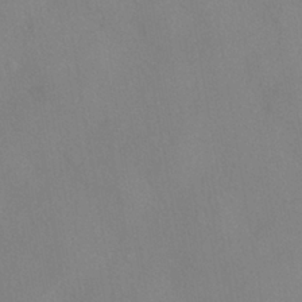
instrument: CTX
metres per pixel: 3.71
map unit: HNhu
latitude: -40.4251
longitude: 101.4076
